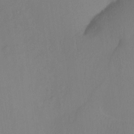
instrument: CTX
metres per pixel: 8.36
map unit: Ht
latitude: -3.2753
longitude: -27.6316
